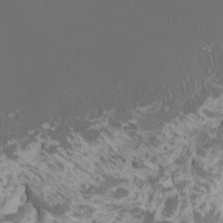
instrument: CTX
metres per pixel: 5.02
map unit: HNhu
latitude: 2.1200
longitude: 7.1431
